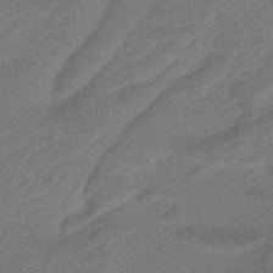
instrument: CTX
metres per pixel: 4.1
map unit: HNhu
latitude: -45.5777
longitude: 91.2565
